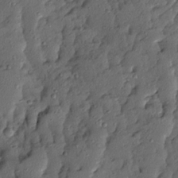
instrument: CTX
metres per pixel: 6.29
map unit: Ave
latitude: 13.6694
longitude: -134.5734
